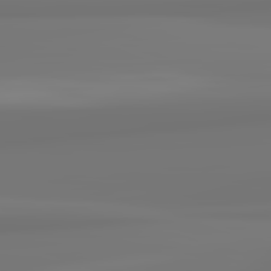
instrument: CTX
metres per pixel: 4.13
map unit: lApd
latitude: 82.3467
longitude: 171.0298
